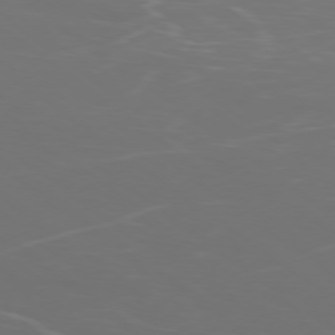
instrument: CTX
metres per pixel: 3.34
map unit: Ap
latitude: -78.8030
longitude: -94.0255
